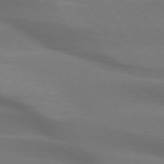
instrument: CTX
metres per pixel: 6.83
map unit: lApd
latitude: 74.2712
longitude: -65.5560
